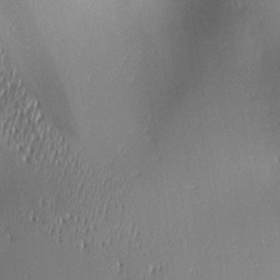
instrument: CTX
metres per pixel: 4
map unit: lAa
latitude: 2.0255
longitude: -116.4034
